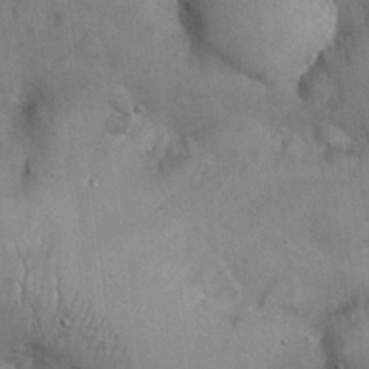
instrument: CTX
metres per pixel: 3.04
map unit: Nhu
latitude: 27.2159
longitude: -68.3278
